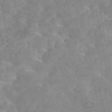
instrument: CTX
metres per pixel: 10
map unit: eAb
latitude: 44.8758
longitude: 126.2550
